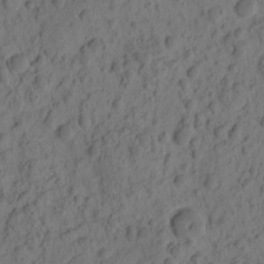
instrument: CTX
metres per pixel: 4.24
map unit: eHh
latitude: -1.0865
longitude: 16.4062
